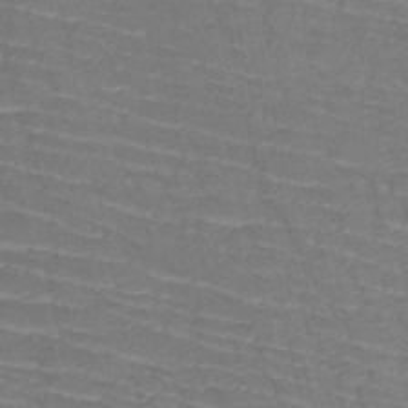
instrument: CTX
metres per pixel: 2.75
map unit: HNb
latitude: -50.0661
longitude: -51.6693
